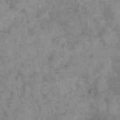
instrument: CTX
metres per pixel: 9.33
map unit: eHh
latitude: 16.6868
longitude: -63.9717
